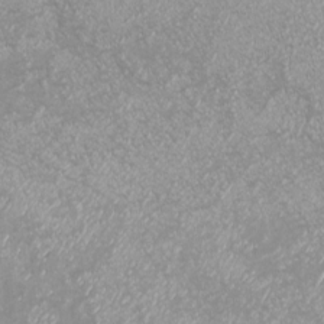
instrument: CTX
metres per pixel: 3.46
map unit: eHh
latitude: -7.4265
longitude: -77.3292
